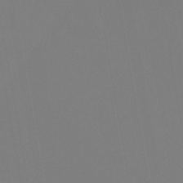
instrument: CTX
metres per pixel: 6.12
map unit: HNb
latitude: -46.1983
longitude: 55.5210
